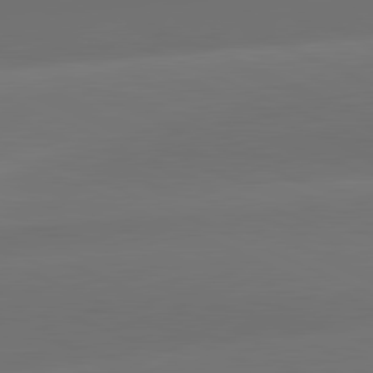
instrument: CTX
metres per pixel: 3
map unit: lApd
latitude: 81.8205
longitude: -160.2900
